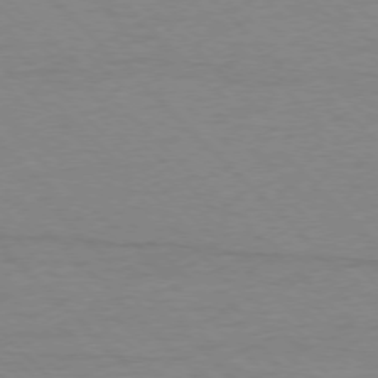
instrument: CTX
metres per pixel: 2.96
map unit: Ap
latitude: -76.9920
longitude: -85.3482
